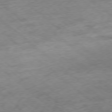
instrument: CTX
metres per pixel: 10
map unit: Hpe
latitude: -78.8030
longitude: -15.5938
